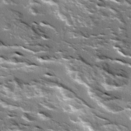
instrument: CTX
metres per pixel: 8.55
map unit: Ave
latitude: 16.3089
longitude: -130.5357
